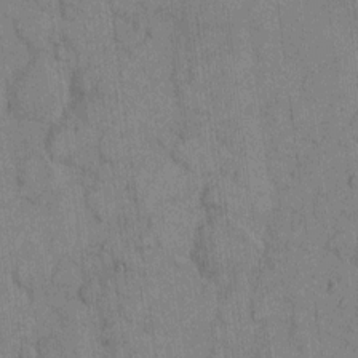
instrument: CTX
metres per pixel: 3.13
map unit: eHh
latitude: 9.5560
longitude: -66.0444
